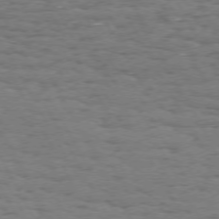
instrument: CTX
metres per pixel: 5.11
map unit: Hpe
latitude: 72.3468
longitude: -122.8380
